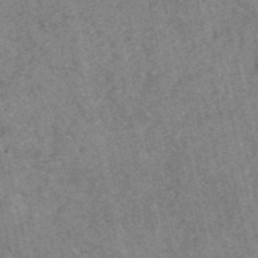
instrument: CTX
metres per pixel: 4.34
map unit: HNb
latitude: -53.1998
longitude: -38.2333
